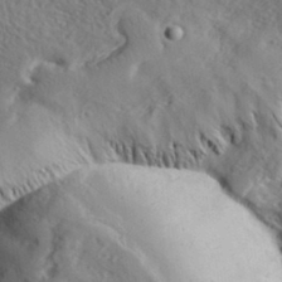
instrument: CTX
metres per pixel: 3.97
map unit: lHvf
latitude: 33.6127
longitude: -83.1403
